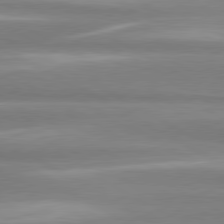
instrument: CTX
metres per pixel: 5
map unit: lApd
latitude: 80.6868
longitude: -135.0080
